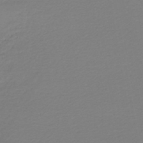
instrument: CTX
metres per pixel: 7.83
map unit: lHb
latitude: -44.8786
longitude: 60.5196
